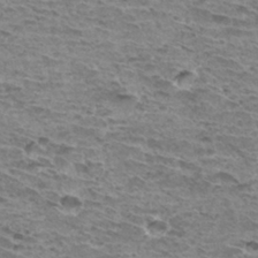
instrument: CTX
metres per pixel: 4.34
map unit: Hto
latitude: 32.5357
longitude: -40.1010
